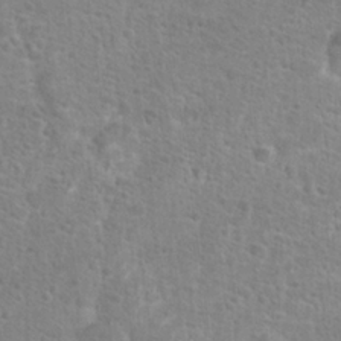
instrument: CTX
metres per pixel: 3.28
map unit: Hto
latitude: 25.0458
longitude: -48.7246
